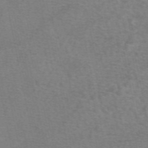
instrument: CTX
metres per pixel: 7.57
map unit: eAb
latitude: 50.6112
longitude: 106.1606
